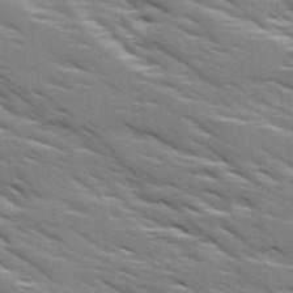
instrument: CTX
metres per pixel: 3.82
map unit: Ave
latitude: 17.3671
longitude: -129.5182
